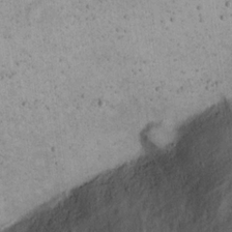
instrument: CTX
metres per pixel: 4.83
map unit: eHh
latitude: 21.8773
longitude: -65.7450
